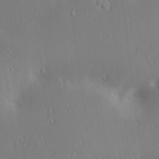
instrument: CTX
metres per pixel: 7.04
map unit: lAa
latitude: 20.0444
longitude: -138.6490
